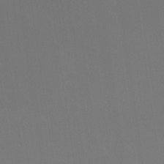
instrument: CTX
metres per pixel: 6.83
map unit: Nhu
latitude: 30.4412
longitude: -57.9528
